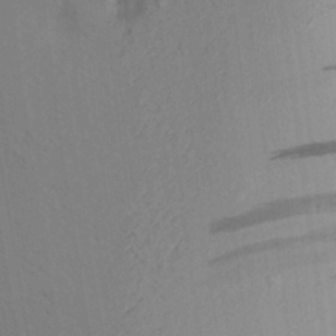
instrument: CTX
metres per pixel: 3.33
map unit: Aa
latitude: 19.4237
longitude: -143.2348
